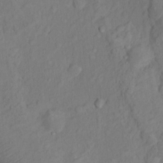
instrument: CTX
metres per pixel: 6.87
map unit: Nhu
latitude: 13.5182
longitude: -29.5371
